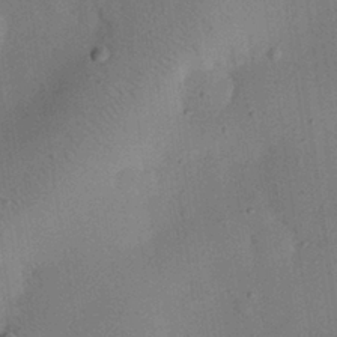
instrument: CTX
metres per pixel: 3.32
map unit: eHh
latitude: 25.3481
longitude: -70.5357
